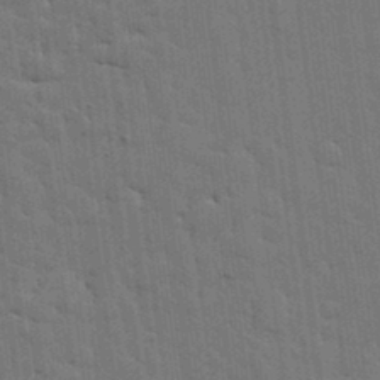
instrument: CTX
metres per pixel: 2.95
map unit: lHvf
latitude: 18.7057
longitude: -113.4804
